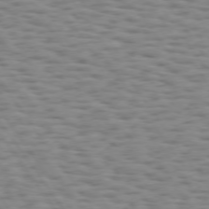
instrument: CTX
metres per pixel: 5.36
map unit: Hpe
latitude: 73.3860
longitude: -133.0081
